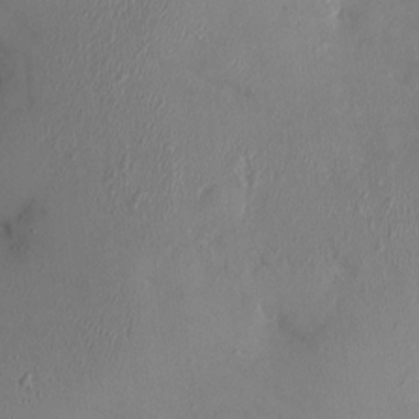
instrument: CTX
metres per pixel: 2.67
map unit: HNhu
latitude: 4.3089
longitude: -4.8947
